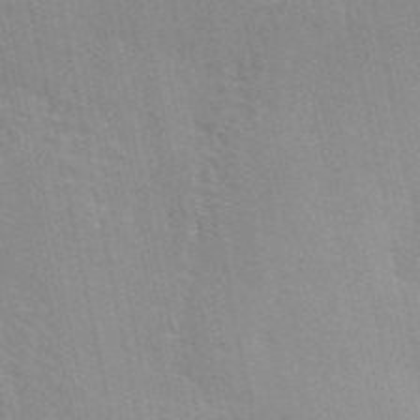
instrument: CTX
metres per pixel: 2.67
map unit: ANa
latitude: 49.3482
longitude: -79.2348
